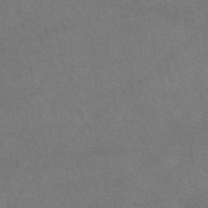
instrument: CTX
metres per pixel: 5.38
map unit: eAb
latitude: 47.2159
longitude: 102.0472
